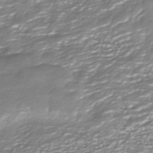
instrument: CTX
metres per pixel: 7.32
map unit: HNhu
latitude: -42.9730
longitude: 97.0865
